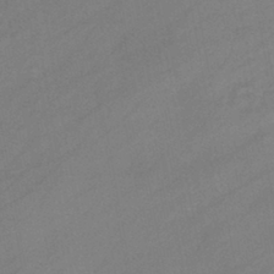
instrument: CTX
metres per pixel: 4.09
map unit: eHb
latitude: -39.9745
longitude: 82.3306
